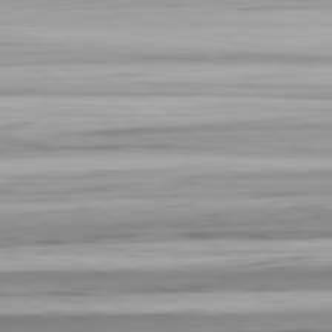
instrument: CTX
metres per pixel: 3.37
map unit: Ap
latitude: -82.1417
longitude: -76.5168
